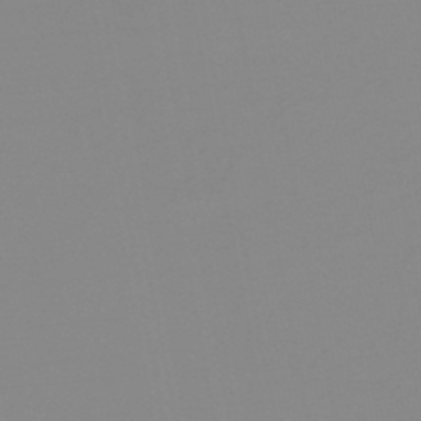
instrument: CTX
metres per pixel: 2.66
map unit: lHb
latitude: -44.1228
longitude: 55.4643
